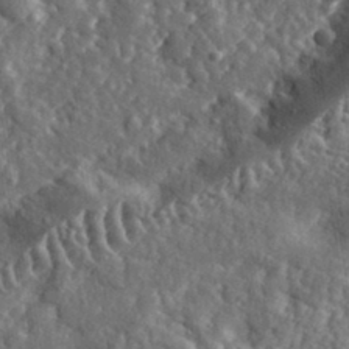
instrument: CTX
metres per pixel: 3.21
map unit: eHh
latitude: 35.3481
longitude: -80.4034
